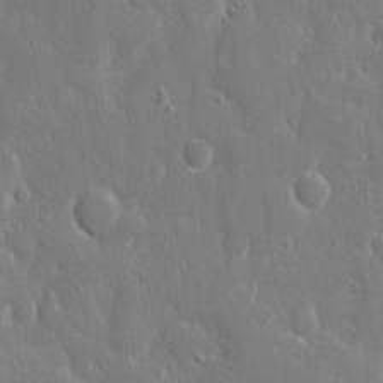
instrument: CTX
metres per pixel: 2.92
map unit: eHh
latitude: 9.0836
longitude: -70.2522
